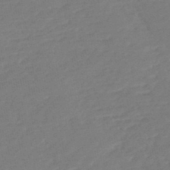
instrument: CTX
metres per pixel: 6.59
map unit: HNb
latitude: -48.6897
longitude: 57.9367
